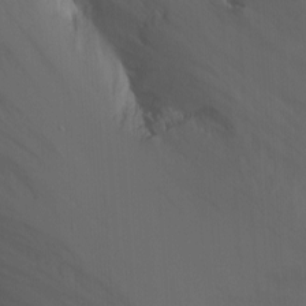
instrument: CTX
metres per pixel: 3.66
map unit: Ht
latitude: -2.0472
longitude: -33.8016
